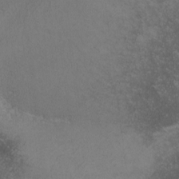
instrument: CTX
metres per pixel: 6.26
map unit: lHvf
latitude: -12.9920
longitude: -101.7072
